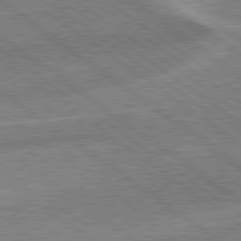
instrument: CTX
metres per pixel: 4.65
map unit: Hpe
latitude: 78.9514
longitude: -171.4993
